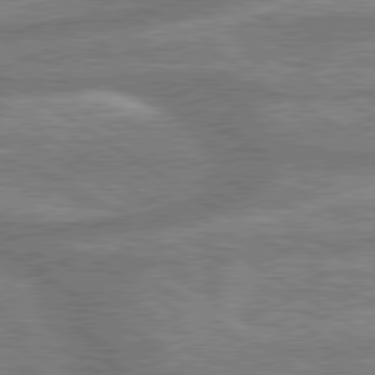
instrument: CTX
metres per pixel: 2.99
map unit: lApd
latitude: 79.9528
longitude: -169.9528
